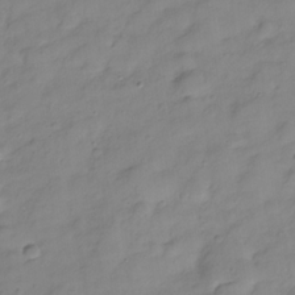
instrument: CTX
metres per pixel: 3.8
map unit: Hve
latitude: -28.5763
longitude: 93.7100
